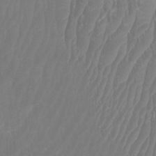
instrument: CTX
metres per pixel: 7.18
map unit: Htu
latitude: 3.0836
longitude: -20.5357
